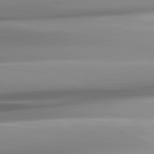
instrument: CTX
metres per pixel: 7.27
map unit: lApd
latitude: 82.0633
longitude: -146.5168
